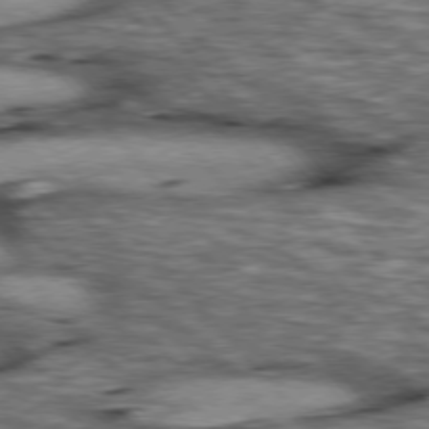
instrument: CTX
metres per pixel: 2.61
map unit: lApd
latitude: 76.6301
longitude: -49.4993
